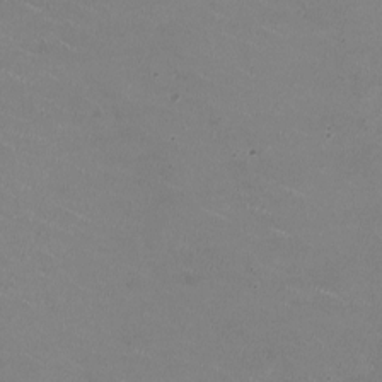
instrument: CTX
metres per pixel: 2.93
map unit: HNhu
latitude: -1.8423
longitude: -2.6112
